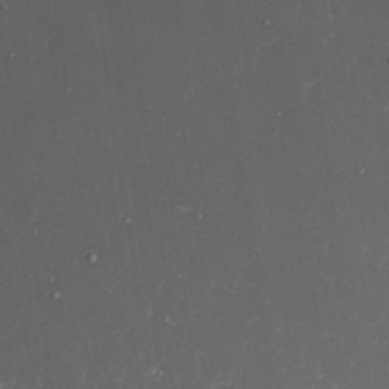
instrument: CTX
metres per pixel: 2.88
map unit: eHh
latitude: 34.2333
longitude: -64.4034
